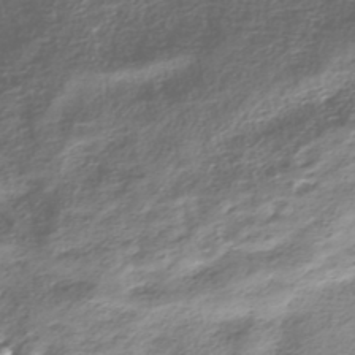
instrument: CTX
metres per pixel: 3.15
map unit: HNhu
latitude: -40.3684
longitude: 109.2565
